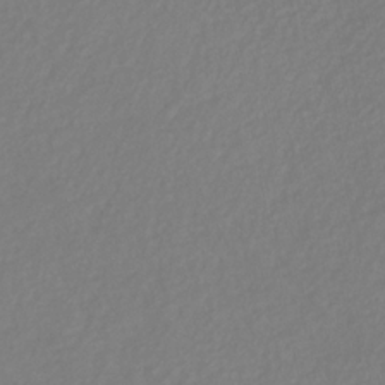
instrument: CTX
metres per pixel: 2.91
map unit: HNhu
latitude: -29.3510
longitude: 66.1606
